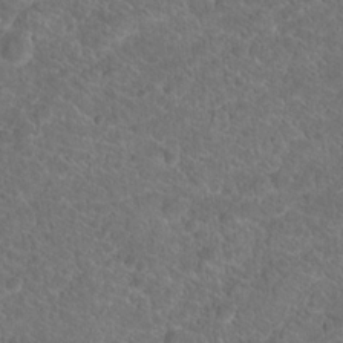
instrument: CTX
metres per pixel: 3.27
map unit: Hto
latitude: 17.7261
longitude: -37.2348
